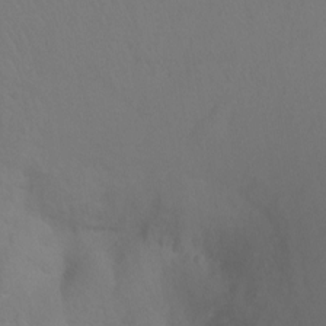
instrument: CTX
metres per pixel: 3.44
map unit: Ht
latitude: -9.3132
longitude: -37.1026
